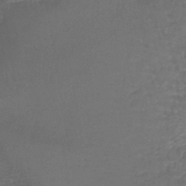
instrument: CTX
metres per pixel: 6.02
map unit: lHb
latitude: -43.7855
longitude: 59.0675
